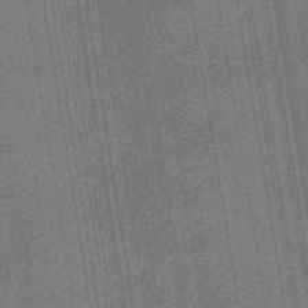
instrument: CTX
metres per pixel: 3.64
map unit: eHb
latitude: -30.1228
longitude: 70.1984
